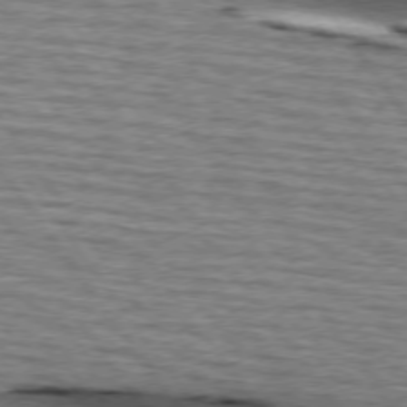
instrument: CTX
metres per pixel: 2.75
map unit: lApd
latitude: 74.5168
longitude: -73.7072
